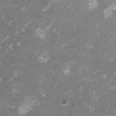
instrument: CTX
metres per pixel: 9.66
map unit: HNhu
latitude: 1.8583
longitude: -3.1592
